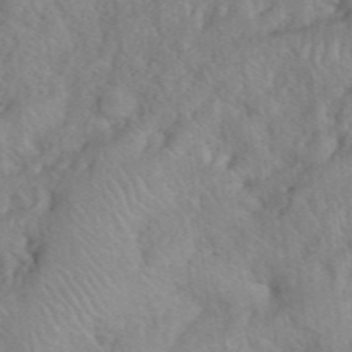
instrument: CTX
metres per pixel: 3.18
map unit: eHh
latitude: 40.2711
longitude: -56.2711
